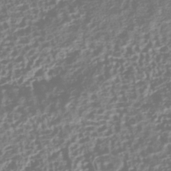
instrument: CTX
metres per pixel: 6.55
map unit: HNhu
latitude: -42.9919
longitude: 106.7275
